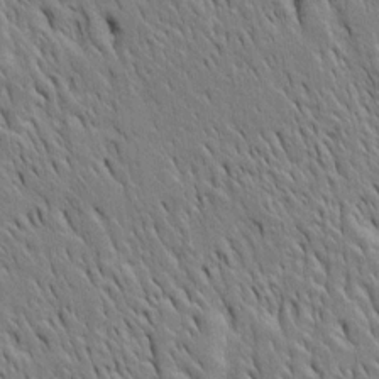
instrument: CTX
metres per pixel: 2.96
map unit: Htu
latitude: -4.1794
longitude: 151.2753
